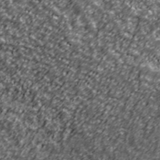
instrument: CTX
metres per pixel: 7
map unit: Ave
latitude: 41.4804
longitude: -113.8205
